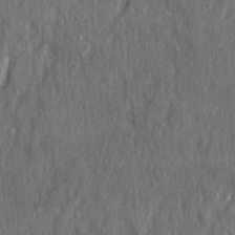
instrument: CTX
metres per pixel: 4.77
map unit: Ave
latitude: 22.5357
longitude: -133.8205
